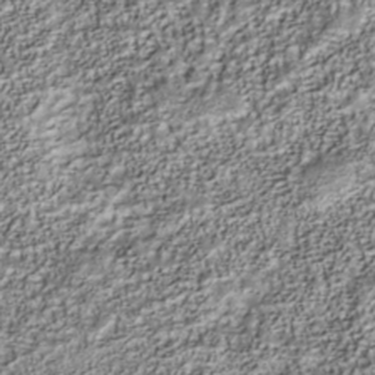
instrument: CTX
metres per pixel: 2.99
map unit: Nhu
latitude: -40.7085
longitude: -83.8961
